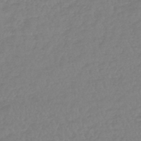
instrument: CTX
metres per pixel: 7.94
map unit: lHb
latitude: -44.3117
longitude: 70.3495
